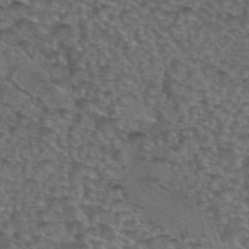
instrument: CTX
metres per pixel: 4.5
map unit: eAb
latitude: 43.8961
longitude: 104.1794
